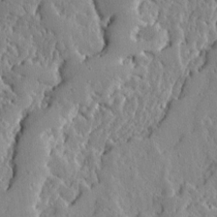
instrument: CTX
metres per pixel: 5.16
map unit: Ave
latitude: 13.1403
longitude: -133.9528
